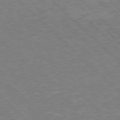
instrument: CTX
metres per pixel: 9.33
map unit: Hpe
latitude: -77.9367
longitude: 16.2173
